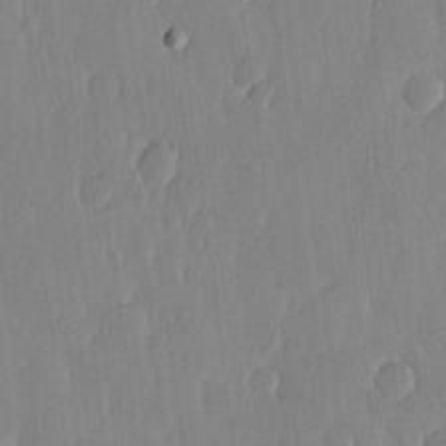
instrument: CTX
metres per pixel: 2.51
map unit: lHvf
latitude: 17.3860
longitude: -115.3481
